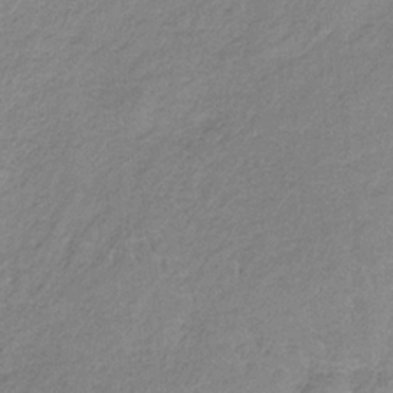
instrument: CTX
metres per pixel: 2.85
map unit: HNb
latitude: -33.6533
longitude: 59.0675
